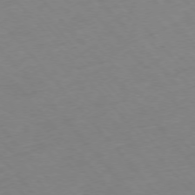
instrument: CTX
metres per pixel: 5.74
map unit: Hpe
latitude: -76.5574
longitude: -17.9717
